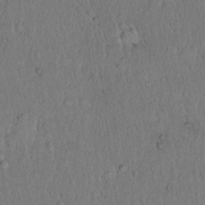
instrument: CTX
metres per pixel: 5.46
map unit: Hto
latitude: 14.4979
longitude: -56.8757
